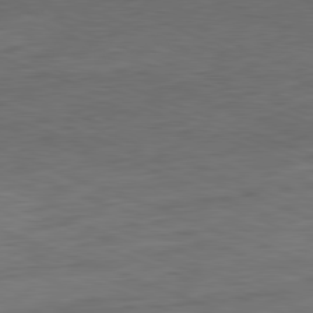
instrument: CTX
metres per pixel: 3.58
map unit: Hpe
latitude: -81.9556
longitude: 15.4833
